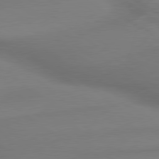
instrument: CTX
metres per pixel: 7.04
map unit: lApd
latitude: 79.8584
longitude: -173.1403
